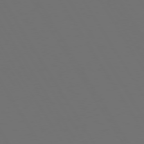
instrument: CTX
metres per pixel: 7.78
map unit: Hpe
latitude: 73.1593
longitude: -128.1767
